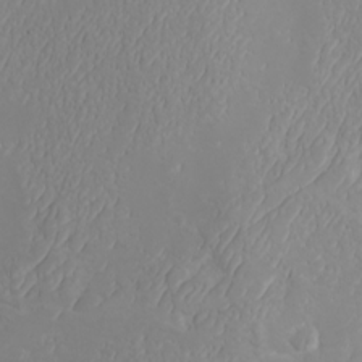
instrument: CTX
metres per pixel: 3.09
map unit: Nhu
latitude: -4.7274
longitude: -73.8962
